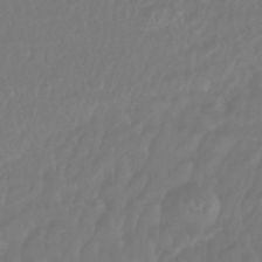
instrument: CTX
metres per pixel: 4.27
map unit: lHb
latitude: -42.8408
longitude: 77.2754
